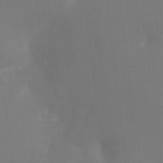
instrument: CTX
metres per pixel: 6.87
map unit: Ht
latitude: -16.5574
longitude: -41.8772
